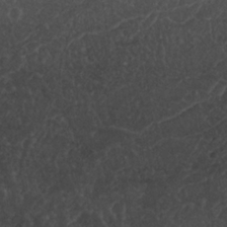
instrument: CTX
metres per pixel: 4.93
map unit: Nhu
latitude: 22.2522
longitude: -70.9891
